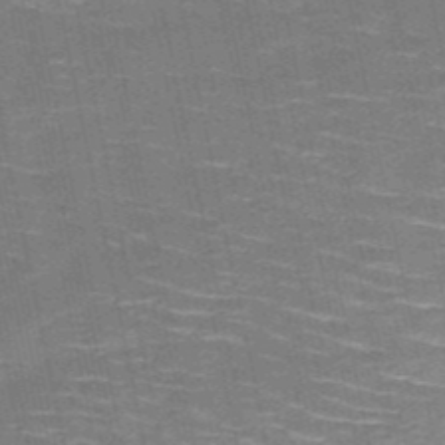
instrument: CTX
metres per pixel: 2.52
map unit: HNb
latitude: -51.5777
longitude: -44.1200
